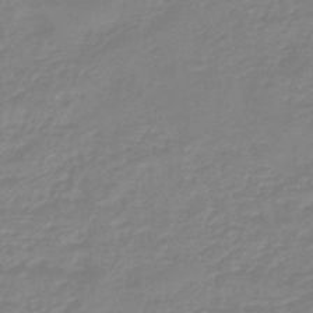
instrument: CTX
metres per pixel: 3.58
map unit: eHb
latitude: -45.3888
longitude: 81.6155
